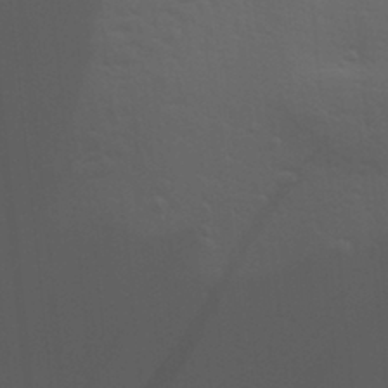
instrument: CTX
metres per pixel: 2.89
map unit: Aa
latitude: 29.5749
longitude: -139.4615
